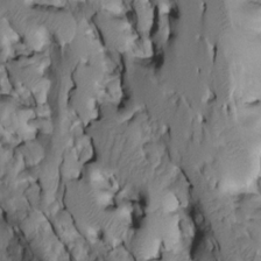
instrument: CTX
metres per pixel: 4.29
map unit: Htu
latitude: -3.5021
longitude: 149.9745
